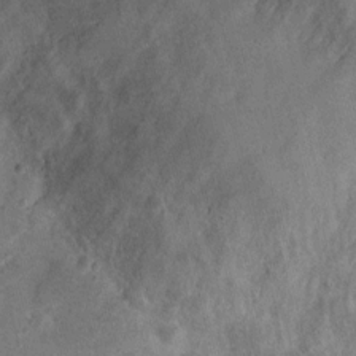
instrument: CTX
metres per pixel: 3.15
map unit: Nhu
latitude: 3.8205
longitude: -16.3845
